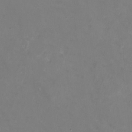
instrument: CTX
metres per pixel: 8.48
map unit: HNhu
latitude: -1.2754
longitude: -4.7246
